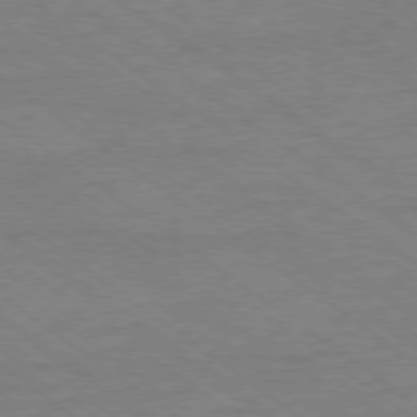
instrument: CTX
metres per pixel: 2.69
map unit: Ap
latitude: -79.2754
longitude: -83.2914
